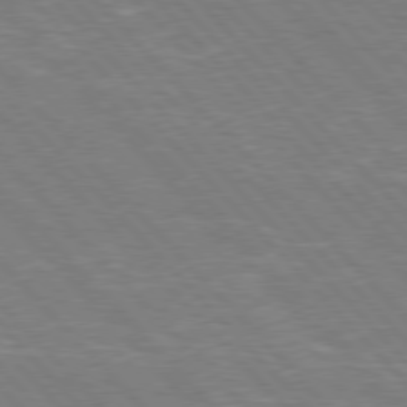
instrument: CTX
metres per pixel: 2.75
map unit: Hpe
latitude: 76.6490
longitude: -151.0080
